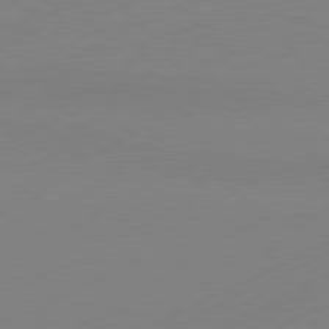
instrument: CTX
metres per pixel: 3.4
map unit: Hpe
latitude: -81.5777
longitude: 12.7463
